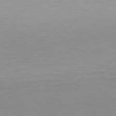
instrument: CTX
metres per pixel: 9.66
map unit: Hpe
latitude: 77.6882
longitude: -162.4412
